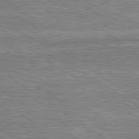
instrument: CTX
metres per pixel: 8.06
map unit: lApd
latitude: 79.7450
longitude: 175.3887
